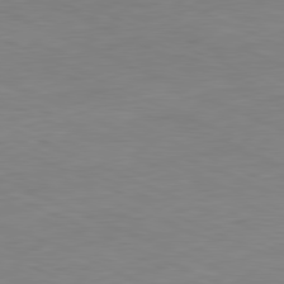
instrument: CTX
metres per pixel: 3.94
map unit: Ap
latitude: -81.6533
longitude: -68.9514
